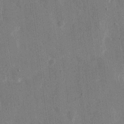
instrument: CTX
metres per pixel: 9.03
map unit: eHh
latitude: 8.8380
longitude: -68.3278
